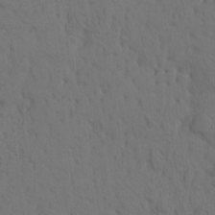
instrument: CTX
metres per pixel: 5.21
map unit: eHh
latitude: -1.4455
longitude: 17.7289
